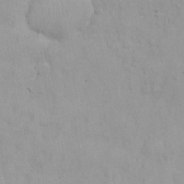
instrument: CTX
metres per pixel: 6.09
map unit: Nhu
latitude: 24.3278
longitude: -62.0444
